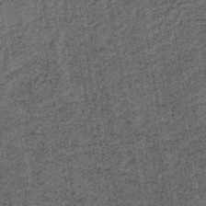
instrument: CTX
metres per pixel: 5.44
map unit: lHb
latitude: -39.7099
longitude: 64.5007
